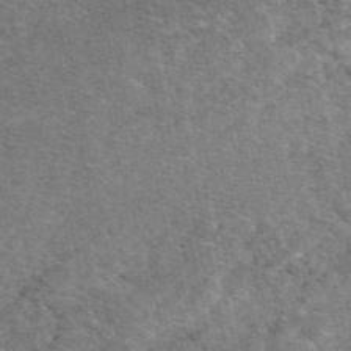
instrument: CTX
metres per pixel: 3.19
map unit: eAb
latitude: 48.4034
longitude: 114.3873
